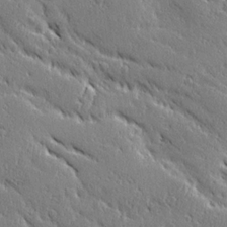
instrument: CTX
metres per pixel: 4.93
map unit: Ave
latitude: 20.4790
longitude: -136.3468
